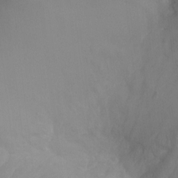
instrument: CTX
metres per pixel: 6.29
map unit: Ht
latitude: -10.2173
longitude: -33.3860
